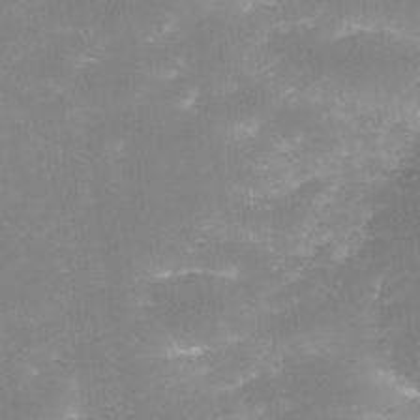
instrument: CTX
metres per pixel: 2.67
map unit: Nhe
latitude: -35.4454
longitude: -145.2537
